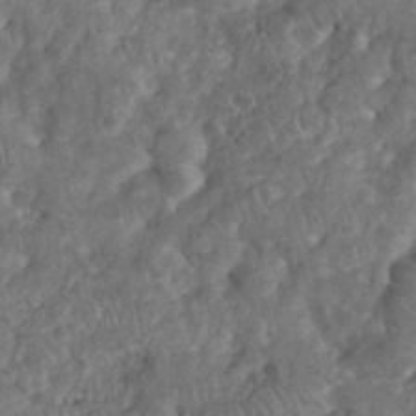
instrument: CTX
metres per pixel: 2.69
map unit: eHh
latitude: 38.1011
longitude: -58.2145
